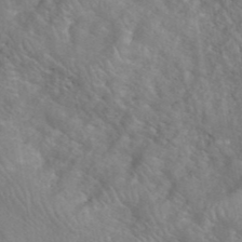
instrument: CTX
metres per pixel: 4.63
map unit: eHh
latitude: 40.6301
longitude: -57.4804
